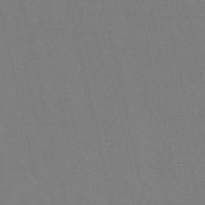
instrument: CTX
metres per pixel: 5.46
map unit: HNb
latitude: -54.1228
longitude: -35.2159
